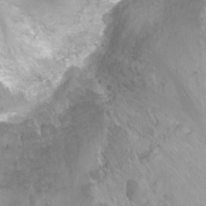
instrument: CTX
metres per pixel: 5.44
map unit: Nhu
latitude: -12.9920
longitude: -58.0822
